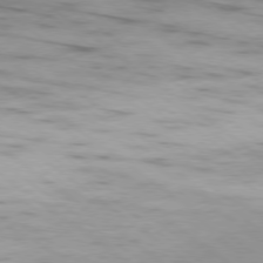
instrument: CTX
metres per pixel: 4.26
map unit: Ap
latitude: -79.1998
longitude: -100.4223
